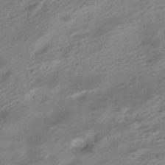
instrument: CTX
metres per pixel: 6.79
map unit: HNhu
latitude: -40.8975
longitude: 95.5021
